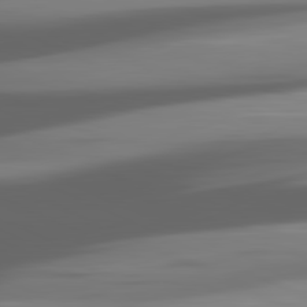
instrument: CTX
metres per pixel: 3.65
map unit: lApd
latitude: 81.5371
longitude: -146.2334
